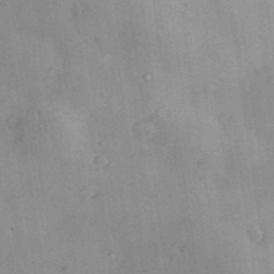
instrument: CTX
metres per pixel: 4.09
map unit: Nve
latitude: -7.6533
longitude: 174.7085
